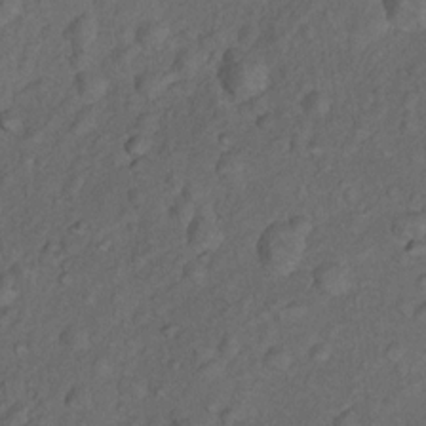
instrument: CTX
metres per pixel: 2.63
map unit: Nhu
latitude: 10.6869
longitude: -26.6302
